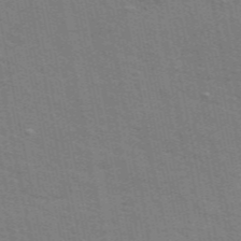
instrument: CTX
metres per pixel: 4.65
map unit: ANa
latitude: 49.6505
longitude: -75.6694
